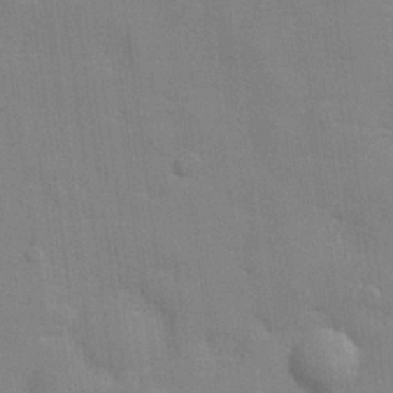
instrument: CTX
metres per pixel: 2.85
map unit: lHvf
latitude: 24.3845
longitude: 142.6896
